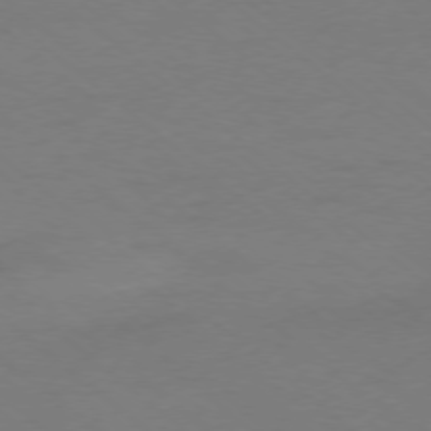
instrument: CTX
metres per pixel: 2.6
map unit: Ap
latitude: -77.4265
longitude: -76.4034
